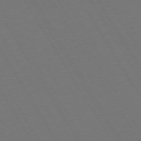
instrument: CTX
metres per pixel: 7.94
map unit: Hpe
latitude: 73.1215
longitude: -127.9906
